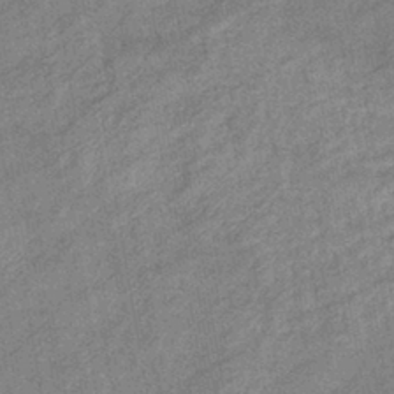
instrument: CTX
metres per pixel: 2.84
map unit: eHb
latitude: -41.2754
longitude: 82.3684
